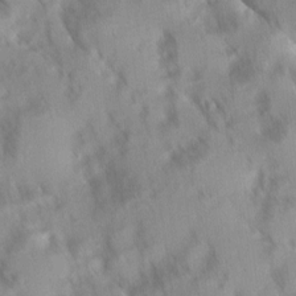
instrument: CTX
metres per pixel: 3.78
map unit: Ave
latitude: 10.0255
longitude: -103.0647
